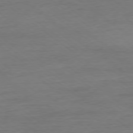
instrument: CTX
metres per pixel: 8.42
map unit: Ap
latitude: -79.1998
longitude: -89.5372
